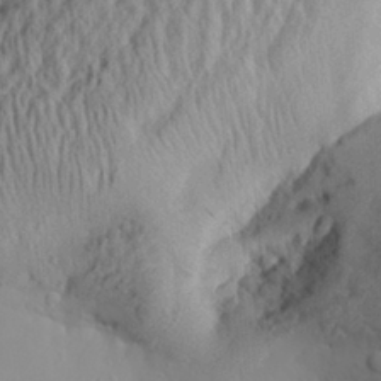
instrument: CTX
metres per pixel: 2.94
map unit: Aa
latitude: 29.1781
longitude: -133.1403
